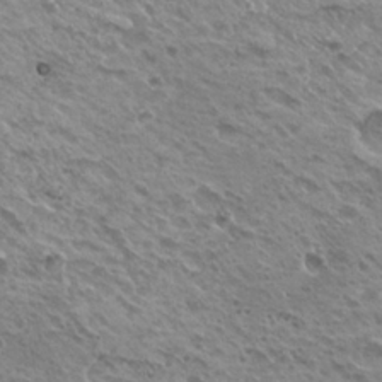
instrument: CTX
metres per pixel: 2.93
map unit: Hto
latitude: 22.8569
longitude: -31.6127
